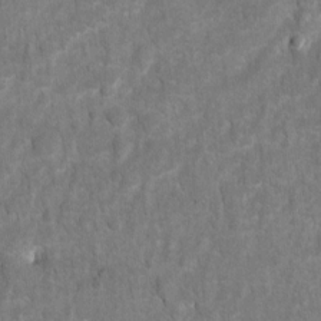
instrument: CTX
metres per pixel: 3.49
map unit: Hto
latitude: 2.7057
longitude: -35.8961
